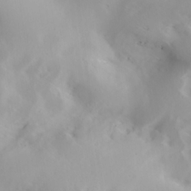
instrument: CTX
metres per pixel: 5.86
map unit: lAa
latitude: 20.4979
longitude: -138.1578
